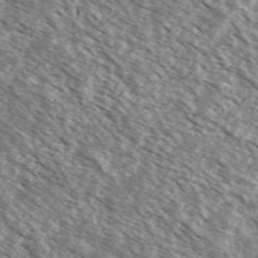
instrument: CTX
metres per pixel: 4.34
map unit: Ave
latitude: 37.9528
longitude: -109.8961
